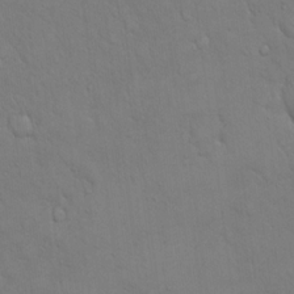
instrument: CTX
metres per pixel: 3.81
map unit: eHh
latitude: 17.6316
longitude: -62.8002
